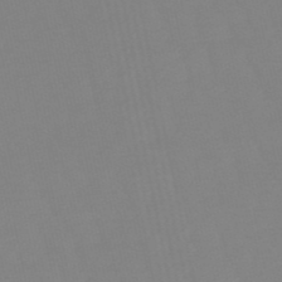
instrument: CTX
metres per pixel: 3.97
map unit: lHb
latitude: -49.5022
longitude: 80.1228
